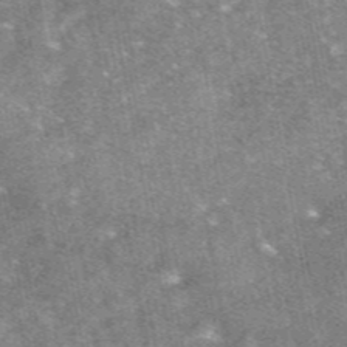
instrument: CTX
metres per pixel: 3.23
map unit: eAb
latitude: 47.1215
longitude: 121.6910
